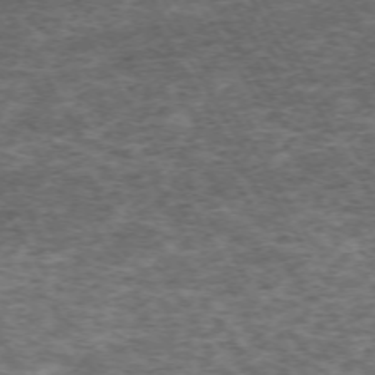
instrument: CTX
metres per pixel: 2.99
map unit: Hpe
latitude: -71.6911
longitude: 14.0850
